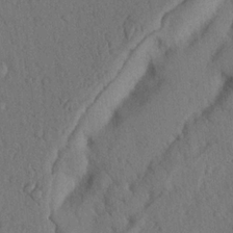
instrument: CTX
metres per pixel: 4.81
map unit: Nhu
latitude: 21.1592
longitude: -75.9906
